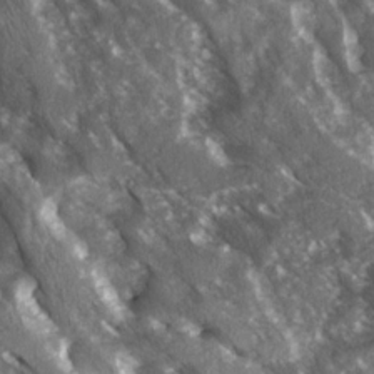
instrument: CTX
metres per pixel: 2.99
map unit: Ave
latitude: 15.2726
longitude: -131.6505
